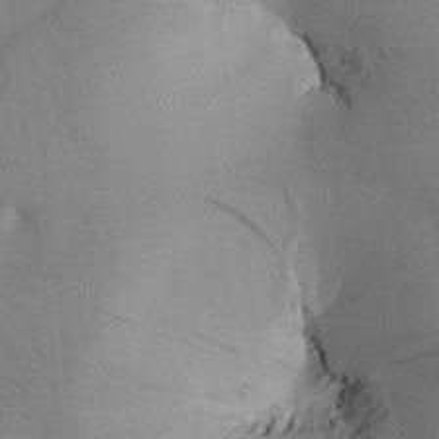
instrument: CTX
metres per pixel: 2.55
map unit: Htu
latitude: 0.1011
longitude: 172.6329
